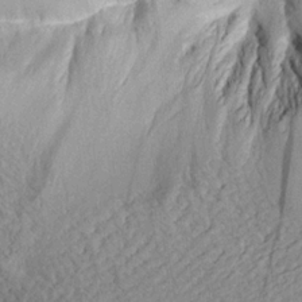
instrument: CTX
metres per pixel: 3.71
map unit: Aa
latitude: 19.7071
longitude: -145.8583
